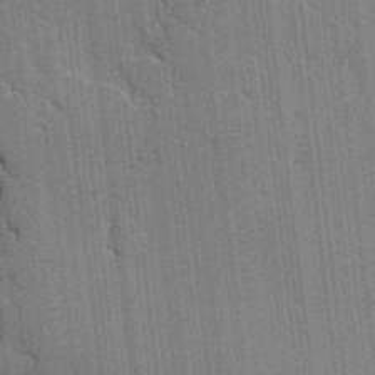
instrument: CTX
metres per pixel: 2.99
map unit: lAvf
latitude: -1.1620
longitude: -107.8583
